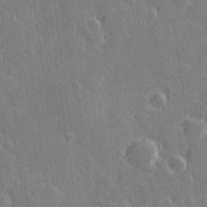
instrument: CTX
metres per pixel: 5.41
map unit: Hve
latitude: 27.7639
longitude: 145.9367
